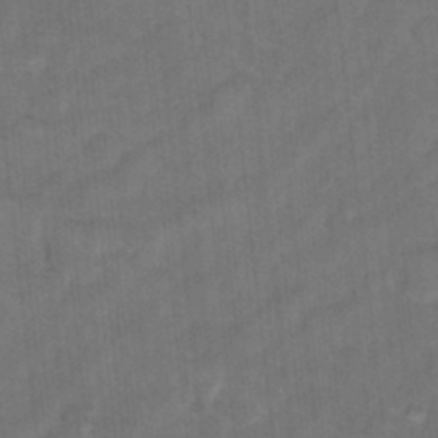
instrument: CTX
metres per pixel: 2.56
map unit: Hto
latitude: 12.4412
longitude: -36.1956
